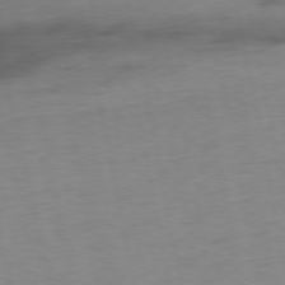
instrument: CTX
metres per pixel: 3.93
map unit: Ap
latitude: -76.2173
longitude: -73.7261
